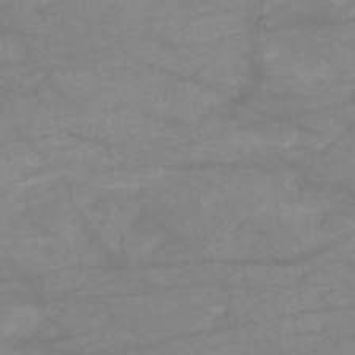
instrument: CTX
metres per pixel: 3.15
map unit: HNb
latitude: -50.4818
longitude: -40.0633
